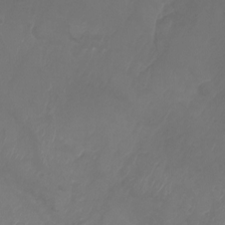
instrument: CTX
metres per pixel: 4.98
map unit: Aa
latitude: -8.1039
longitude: -79.3671
